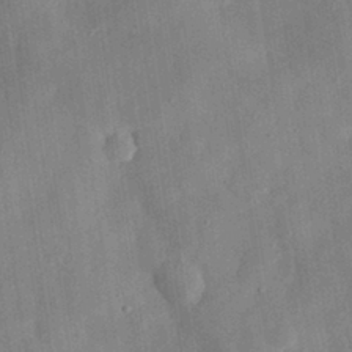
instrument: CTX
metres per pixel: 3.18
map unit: eHh
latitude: 30.4979
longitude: -75.9717
